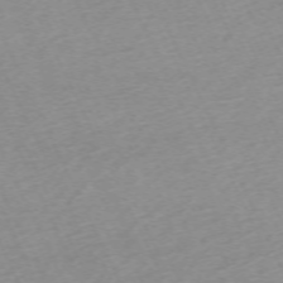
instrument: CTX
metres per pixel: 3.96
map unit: Hpe
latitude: -70.3495
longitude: 14.8408
